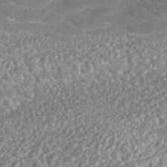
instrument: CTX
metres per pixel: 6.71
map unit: ANa
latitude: -41.8422
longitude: 103.8800
